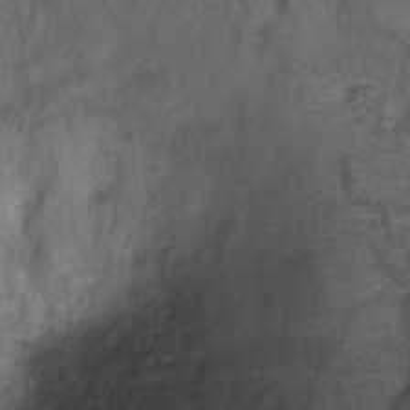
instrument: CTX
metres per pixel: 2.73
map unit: Ht
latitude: 5.3104
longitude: -36.3656
